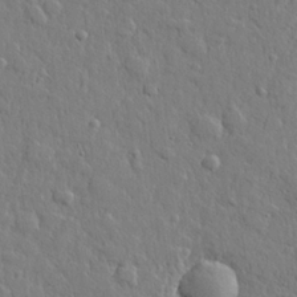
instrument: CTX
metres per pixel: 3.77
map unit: lHvf
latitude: 22.6112
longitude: 144.1039
